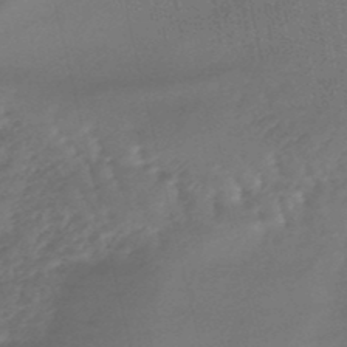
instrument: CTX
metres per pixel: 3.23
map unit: lHb
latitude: -47.8611
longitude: 76.8408
